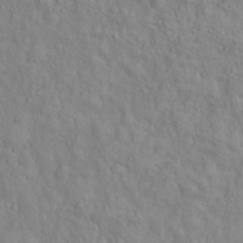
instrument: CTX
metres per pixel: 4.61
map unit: Hto
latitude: 17.1403
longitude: -53.3482
